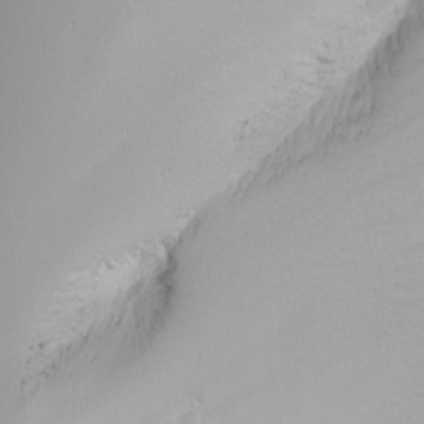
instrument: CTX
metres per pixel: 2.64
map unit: Nhu
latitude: -6.2550
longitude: -90.1956
